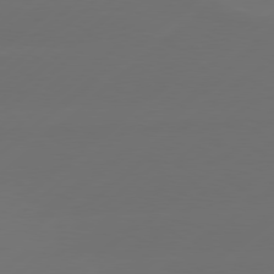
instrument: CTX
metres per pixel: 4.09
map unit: Hpe
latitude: 78.5546
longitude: -132.0444
